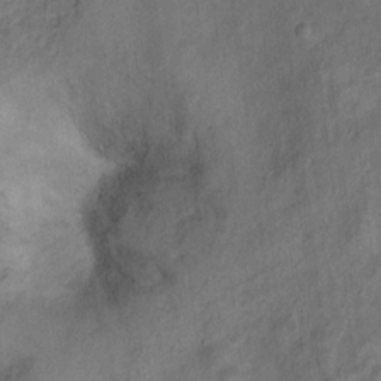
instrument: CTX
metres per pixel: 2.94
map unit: Ht
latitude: 10.6302
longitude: -40.4034
